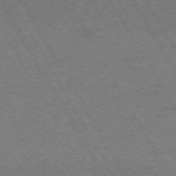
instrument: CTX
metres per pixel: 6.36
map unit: Hpe
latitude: -73.6722
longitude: 2.8974
